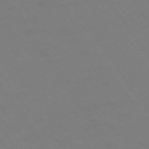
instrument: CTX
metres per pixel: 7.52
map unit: Ap
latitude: -74.1795
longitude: -70.5168
